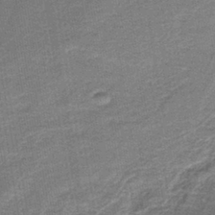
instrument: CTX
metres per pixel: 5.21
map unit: HNb
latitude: -39.3510
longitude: 50.7652
